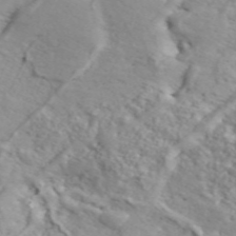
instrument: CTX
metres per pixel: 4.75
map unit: ANa
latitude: 46.7247
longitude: 26.3873
